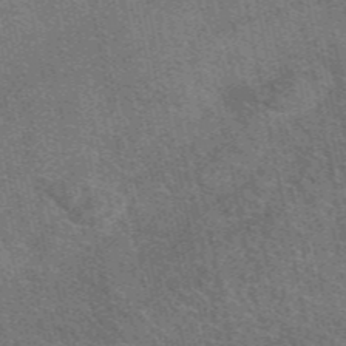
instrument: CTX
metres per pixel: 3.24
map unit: eAb
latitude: 48.5924
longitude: 114.2550
